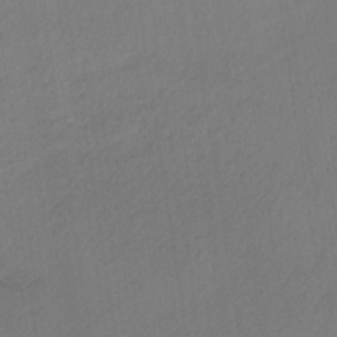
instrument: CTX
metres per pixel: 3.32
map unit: lHb
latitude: -35.2754
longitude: 63.8989
